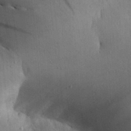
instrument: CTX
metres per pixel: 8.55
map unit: Aa
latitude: 30.0633
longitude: -142.1200
